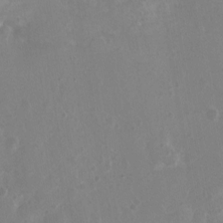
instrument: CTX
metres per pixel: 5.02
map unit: Nhu
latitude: 1.9150
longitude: -15.1404
